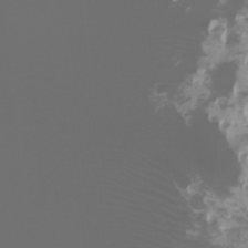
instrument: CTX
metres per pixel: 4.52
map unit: Htu
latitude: -4.9352
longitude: -89.2726
